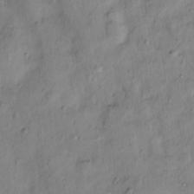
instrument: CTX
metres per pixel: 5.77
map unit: Nhu
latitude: 13.0459
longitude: -29.6883
